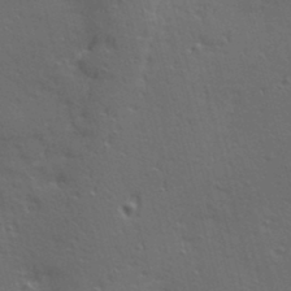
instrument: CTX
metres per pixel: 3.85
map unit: Hve
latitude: 24.6112
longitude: -96.9891
